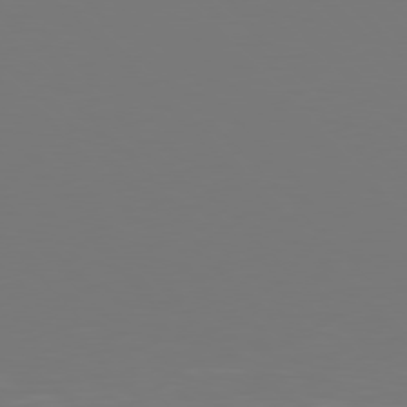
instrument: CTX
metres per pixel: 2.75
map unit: Hpe
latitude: 78.2145
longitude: -166.0633
